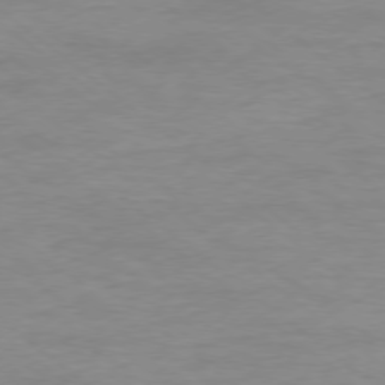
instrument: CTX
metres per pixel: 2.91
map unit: Ap
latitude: -78.4251
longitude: -89.2159
